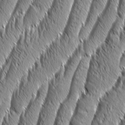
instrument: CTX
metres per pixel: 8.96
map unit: Aa
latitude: 7.6883
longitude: -129.7261
